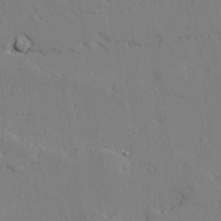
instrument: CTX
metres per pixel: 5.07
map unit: lAvf
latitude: 26.1389
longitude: -110.5546
